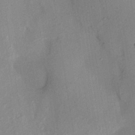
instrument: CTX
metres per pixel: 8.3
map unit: HNhu
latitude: 13.8017
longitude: 10.9731
